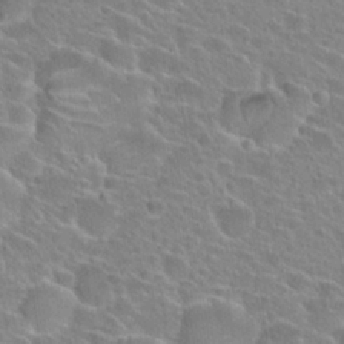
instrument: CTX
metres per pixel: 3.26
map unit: Hto
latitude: 24.3656
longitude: -45.1025
